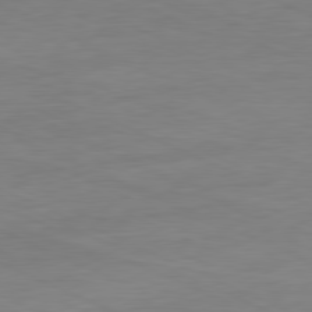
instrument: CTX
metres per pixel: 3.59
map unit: Ap
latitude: -81.3888
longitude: -76.0633
